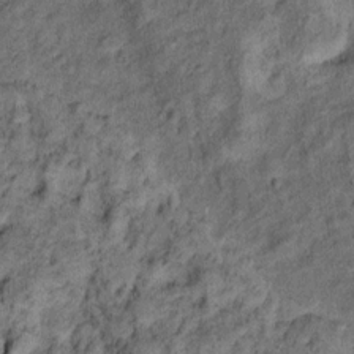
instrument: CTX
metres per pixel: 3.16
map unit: Ht
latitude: 9.8772
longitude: -39.9339
